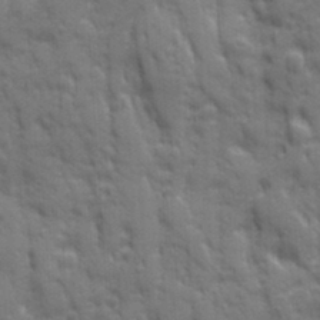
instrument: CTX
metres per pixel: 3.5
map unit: Ave
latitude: 19.9528
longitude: -133.3482
